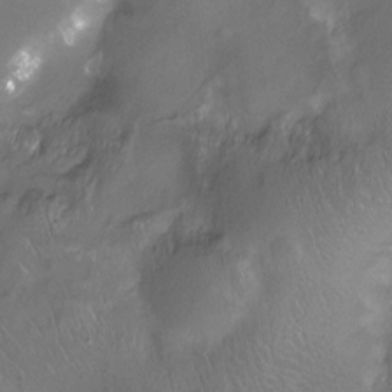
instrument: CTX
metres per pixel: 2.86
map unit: Nhu
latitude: -12.0850
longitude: -40.8191
